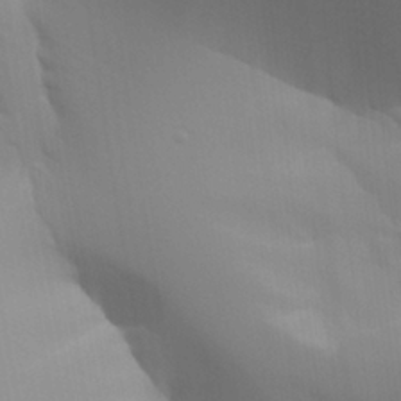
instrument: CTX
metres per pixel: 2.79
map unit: Aa
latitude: 26.8002
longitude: -131.3104
